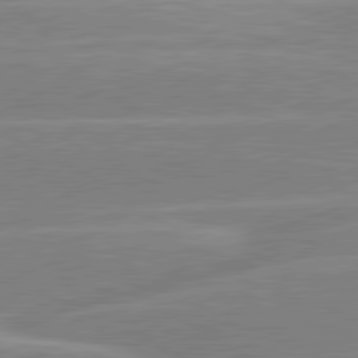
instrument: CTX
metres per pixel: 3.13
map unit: lApd
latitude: 80.7624
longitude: -125.5371
